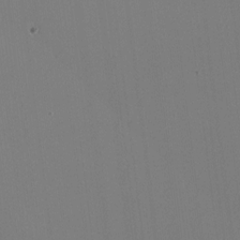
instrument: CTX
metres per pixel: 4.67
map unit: HNhu
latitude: -2.3684
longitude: -7.1214
